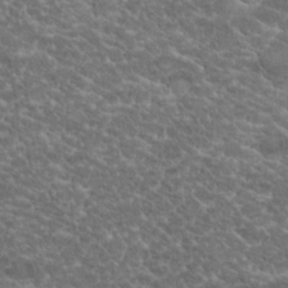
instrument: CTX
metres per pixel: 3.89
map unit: Hto
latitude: 19.4237
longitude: -36.0822
